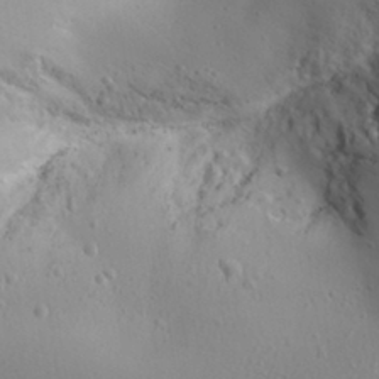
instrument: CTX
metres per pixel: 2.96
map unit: Aa
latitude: 31.3293
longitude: -143.3482
